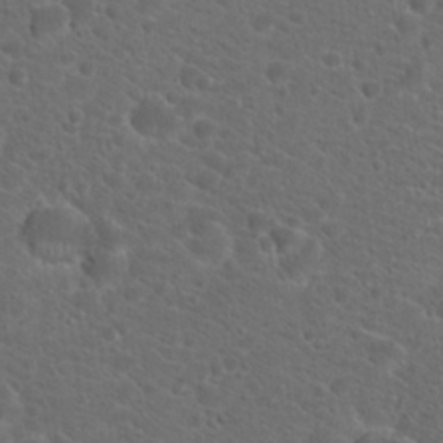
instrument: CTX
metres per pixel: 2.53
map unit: Hto
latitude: 19.9339
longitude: -38.5168
